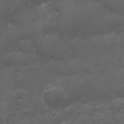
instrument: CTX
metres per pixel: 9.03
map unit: Nhu
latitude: 22.6301
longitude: -63.6316
